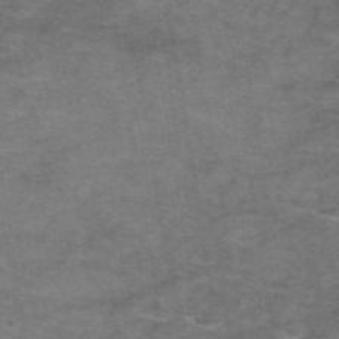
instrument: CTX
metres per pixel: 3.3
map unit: eAb
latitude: 46.9703
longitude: 102.3495
